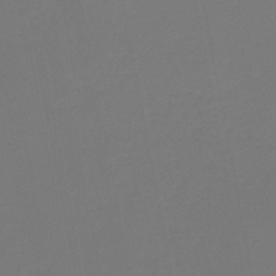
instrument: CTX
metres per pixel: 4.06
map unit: HNb
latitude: -46.7652
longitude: 56.6896
